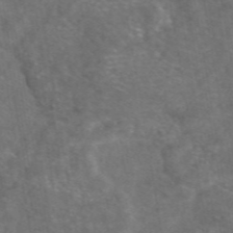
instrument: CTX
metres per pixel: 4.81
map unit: eAb
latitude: 47.6694
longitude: 110.8408
